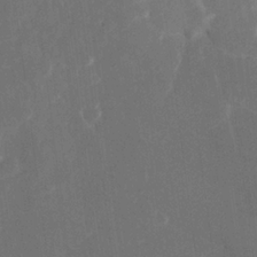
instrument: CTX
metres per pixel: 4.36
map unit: Htu
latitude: 1.1781
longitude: 147.3132
